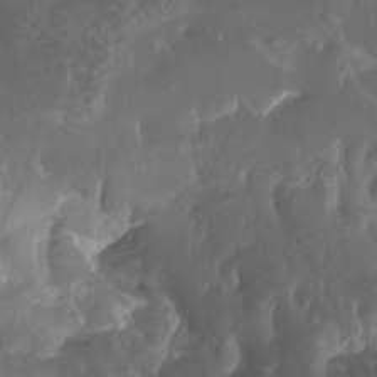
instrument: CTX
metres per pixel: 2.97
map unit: Htu
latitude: -4.8597
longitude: -76.3278
